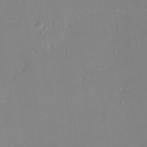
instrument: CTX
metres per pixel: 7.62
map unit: HNhu
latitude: 5.8016
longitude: 1.6533
